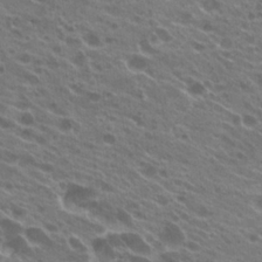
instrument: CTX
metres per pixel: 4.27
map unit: Hto
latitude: 23.8772
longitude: -38.7624
